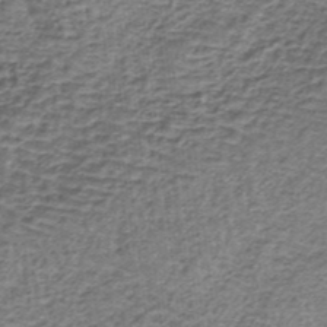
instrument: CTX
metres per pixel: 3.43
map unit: lHb
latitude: -37.1431
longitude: 60.9731
